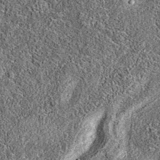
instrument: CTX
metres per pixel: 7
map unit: eAb
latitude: 36.6868
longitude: 106.7463
